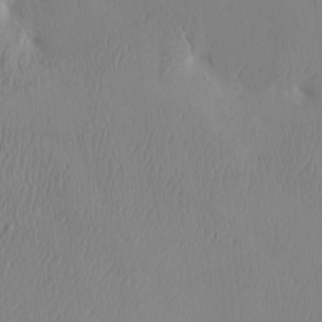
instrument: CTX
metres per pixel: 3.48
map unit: eHh
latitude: -4.0094
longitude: 16.3873
